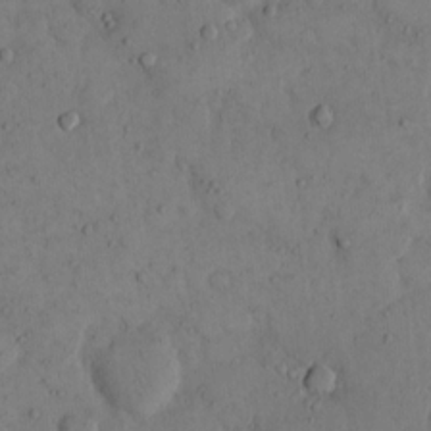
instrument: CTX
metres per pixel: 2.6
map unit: eHh
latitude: 14.2334
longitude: -67.4804
